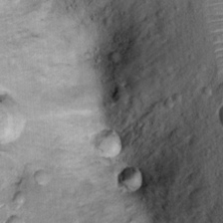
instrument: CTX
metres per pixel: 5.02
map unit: Ht
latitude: 11.0081
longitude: -37.9528
